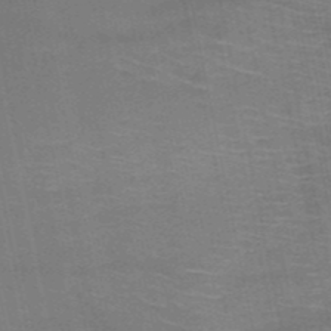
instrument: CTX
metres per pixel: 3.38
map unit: HNb
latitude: -51.0297
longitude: -42.5546
